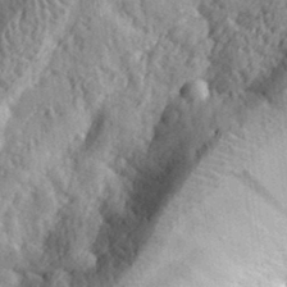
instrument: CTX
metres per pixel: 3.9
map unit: eHh
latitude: 32.5357
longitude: -79.8017
